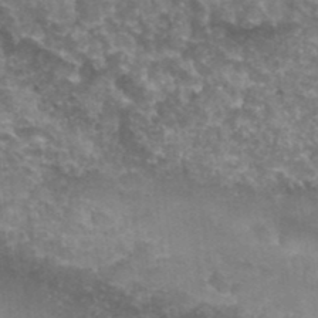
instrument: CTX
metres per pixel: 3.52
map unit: Nhu
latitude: 28.3089
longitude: -54.9514
